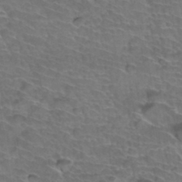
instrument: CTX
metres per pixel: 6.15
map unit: Hto
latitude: 35.5749
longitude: -44.5168
